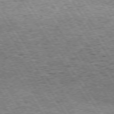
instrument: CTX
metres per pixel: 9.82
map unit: Hpe
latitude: 73.5183
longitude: -134.9136
